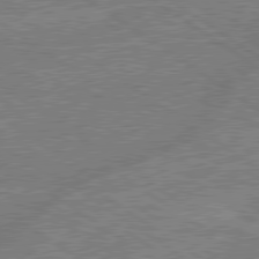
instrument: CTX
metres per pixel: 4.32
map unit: lApd
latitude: 79.2537
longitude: -145.8205
